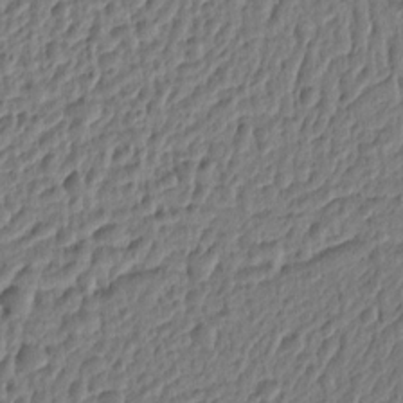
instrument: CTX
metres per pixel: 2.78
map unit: Ht
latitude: 10.1578
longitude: -76.4034
